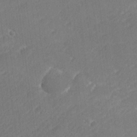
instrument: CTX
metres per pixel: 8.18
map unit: lHvf
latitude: 25.6127
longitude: 141.5210
